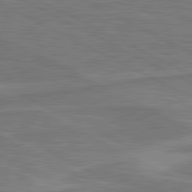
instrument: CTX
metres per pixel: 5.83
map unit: lApd
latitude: 81.1781
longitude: 173.1809
